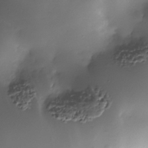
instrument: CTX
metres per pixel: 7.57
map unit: Nhe
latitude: -35.6722
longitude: -117.3293
